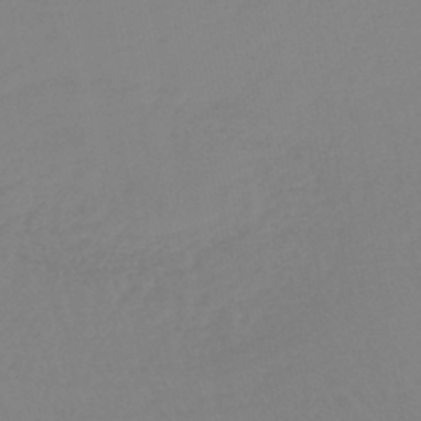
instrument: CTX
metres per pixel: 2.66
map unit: lHb
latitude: -45.2376
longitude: 64.8975
